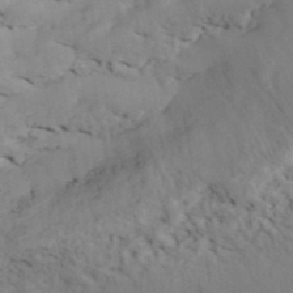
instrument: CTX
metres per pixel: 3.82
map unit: ANa
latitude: 41.8583
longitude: 55.5210
